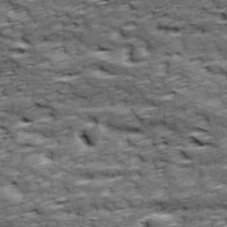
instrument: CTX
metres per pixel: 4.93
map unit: Ave
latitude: 18.1955
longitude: -135.7449
